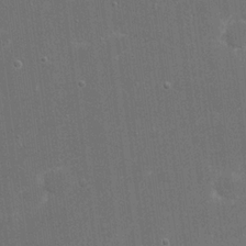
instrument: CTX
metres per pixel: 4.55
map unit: eHh
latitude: 20.8002
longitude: -68.3090
